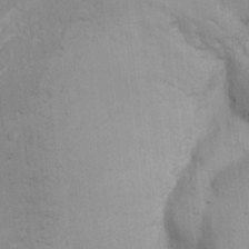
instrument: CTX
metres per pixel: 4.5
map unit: Ave
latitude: -11.3132
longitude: -120.7624
